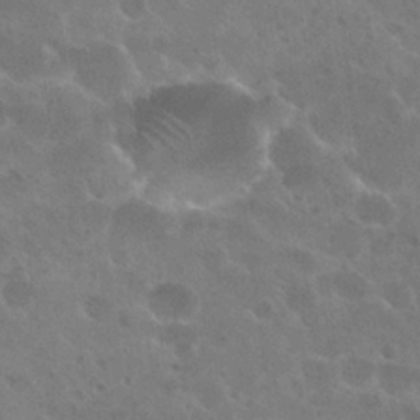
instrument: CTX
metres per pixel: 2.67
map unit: Hto
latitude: 26.3656
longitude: -36.6302
